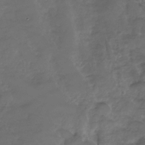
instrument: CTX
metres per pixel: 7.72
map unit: Nhe
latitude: -33.2565
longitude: -92.6490
